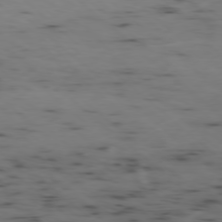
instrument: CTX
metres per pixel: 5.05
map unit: Ap
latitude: -78.2361
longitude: -74.4601
